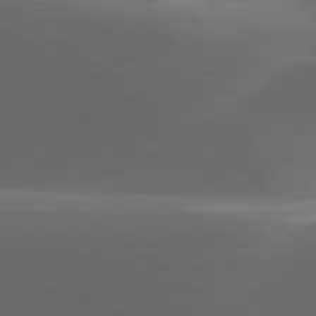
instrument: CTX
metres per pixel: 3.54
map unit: lApd
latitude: 79.4049
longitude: -49.2726
